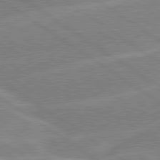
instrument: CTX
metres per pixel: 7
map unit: lApd
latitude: 79.5938
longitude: -130.2712
